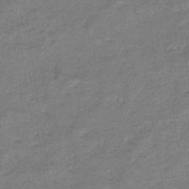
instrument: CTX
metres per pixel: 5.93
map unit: eHb
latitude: -36.2361
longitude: 77.0864
